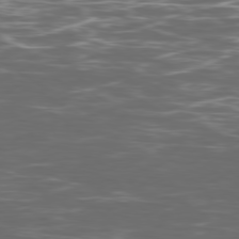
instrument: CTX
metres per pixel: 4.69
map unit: Ap
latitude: -79.7477
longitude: -71.8205
